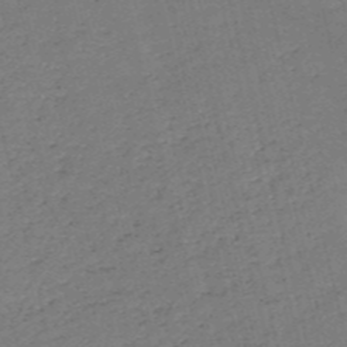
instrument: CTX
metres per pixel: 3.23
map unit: HNb
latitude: -53.6721
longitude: -39.5560
